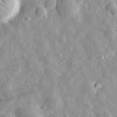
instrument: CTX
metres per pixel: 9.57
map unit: eHh
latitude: 32.2334
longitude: -78.9703
